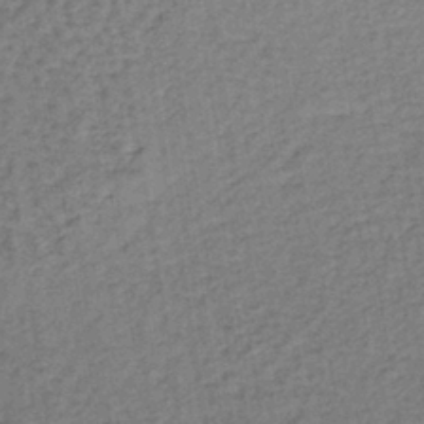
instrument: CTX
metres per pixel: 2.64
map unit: lHb
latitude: -39.0487
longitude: 62.5007
